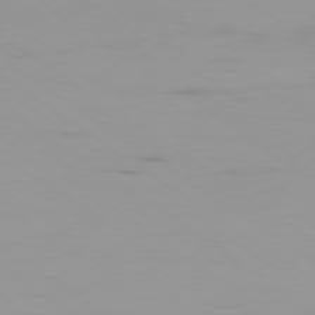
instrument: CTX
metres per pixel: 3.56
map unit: Ap
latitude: -79.2565
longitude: -103.1592
